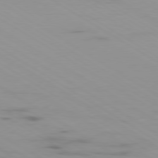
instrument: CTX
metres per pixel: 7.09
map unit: Ap
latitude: -80.0094
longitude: -102.4979
